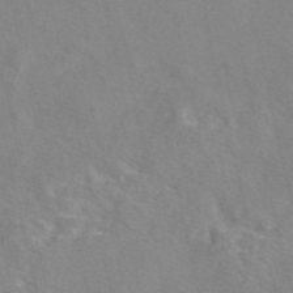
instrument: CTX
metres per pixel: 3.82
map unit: eAb
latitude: 47.2348
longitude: 112.6519
